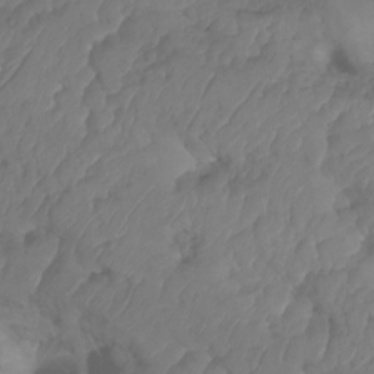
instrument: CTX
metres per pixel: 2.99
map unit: HNhu
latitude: -24.8597
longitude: 50.3873
